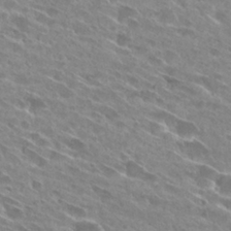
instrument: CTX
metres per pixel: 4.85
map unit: Hto
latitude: 28.1767
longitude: -44.2333
